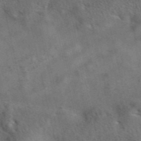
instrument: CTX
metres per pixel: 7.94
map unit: eAb
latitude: 42.3656
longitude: 108.7085
